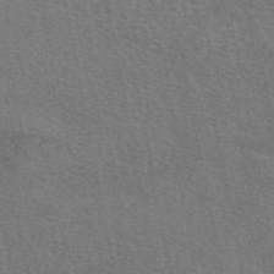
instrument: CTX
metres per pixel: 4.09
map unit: eAb
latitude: 49.1970
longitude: 115.7288
